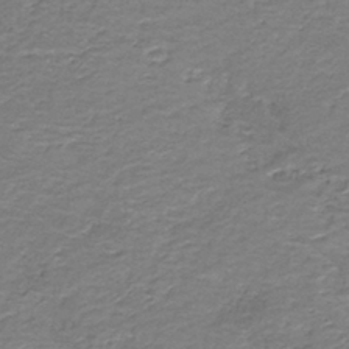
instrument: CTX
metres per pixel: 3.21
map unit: eAb
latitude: -39.3888
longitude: 51.6911
